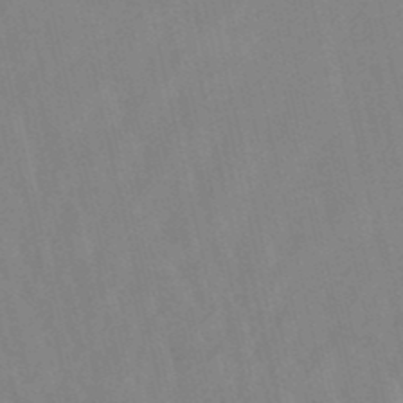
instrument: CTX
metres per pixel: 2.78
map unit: lHb
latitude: -49.3132
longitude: 70.8975
